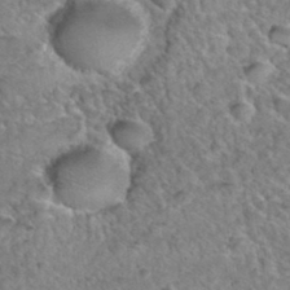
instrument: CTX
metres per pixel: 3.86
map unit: Hto
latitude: 35.6505
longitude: -48.1578
